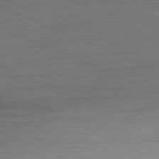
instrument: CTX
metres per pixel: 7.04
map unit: Ap
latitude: -81.6911
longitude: -84.8191
